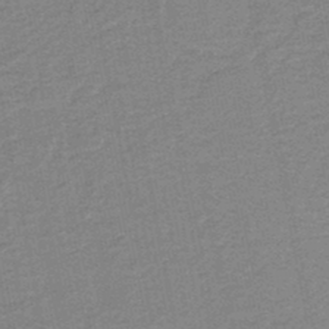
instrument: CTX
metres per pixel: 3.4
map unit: HNb
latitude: -38.5574
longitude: 54.5385
